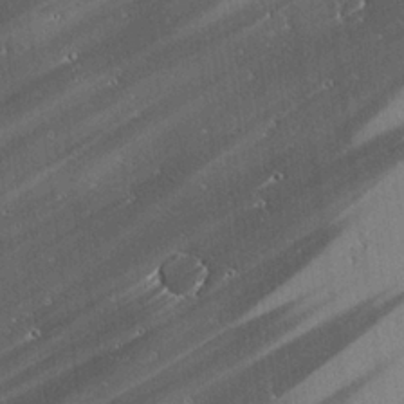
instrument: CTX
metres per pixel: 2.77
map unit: lAvf
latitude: 25.3670
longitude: -111.2726
